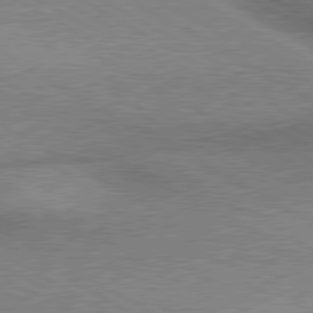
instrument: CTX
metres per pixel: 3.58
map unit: lApd
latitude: 79.9528
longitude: 168.0661
